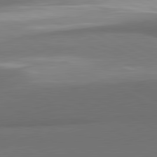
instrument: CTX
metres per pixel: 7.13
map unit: lApd
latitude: 81.4804
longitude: 155.5021
